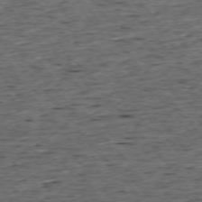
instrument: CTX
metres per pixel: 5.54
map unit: Ap
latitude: -75.6911
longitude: -92.3089
